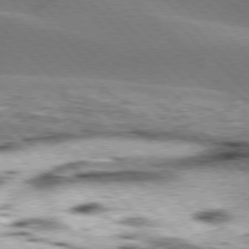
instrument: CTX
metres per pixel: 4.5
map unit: lApd
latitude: 76.9702
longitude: -51.0269
